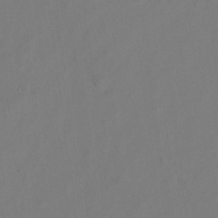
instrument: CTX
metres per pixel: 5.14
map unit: Hto
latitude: 6.6679
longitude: -31.2348
